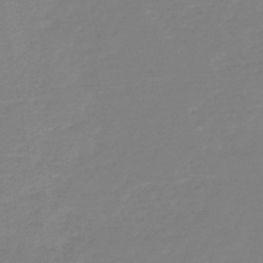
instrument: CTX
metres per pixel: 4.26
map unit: HNb
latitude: -49.2754
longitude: -43.2159
